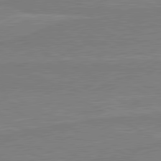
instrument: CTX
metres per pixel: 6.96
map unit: lApd
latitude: 80.4790
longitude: 168.4440
